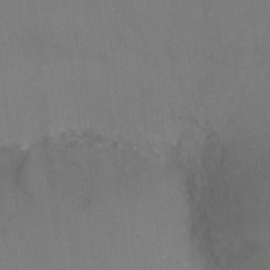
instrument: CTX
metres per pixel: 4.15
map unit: Ht
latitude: 2.2711
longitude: -33.6316
